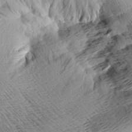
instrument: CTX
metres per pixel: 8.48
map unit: Aa
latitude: 8.1578
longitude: -141.3670
